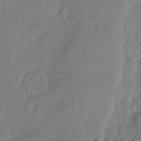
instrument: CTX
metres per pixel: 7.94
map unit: eHh
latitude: 3.8394
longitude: -76.3845
